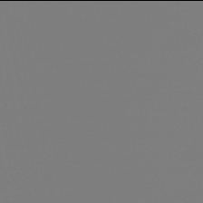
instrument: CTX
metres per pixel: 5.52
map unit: lHb
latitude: -46.0094
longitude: 75.6344
